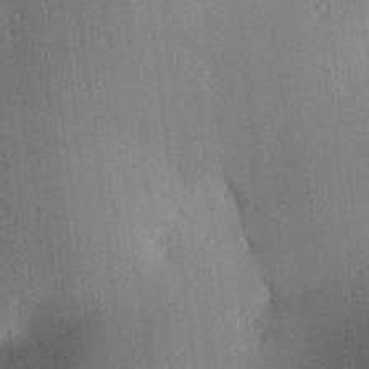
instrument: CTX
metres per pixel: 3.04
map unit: lAa
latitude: 11.5182
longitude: -108.9324
